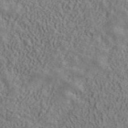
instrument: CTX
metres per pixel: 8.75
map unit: ANa
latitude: 41.1403
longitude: 33.2565
